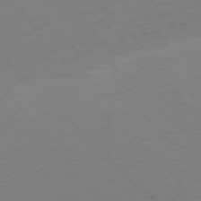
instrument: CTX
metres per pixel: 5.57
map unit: Ap
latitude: -75.8990
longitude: -78.1200
